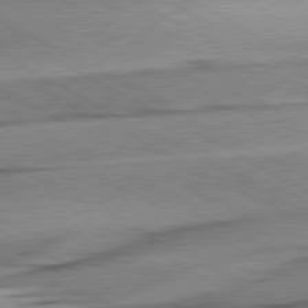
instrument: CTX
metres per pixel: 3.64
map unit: lApd
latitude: 80.6490
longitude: -157.4615
